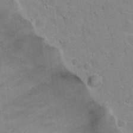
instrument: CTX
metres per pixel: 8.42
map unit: Hto
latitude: 15.6694
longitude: -40.5356
